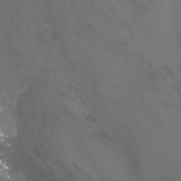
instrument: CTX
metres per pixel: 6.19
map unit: Nhu
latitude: -13.0109
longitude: -64.5924
